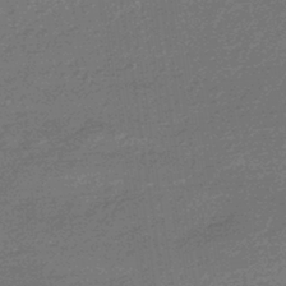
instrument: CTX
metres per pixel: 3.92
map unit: HNhu
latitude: -42.4817
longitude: 92.9164
